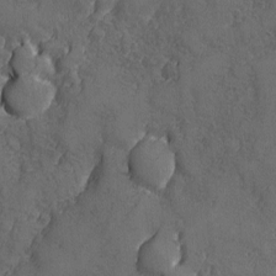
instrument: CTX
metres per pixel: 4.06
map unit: Ave
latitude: -7.8989
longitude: -118.1766
